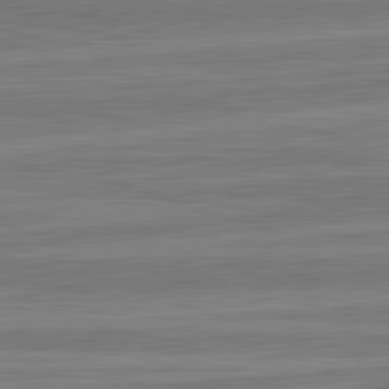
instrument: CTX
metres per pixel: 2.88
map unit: lApd
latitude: 82.8191
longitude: 178.3117
